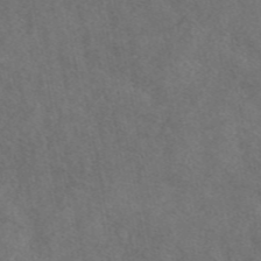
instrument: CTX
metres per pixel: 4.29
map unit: eAb
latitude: 46.9703
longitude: 128.0094
